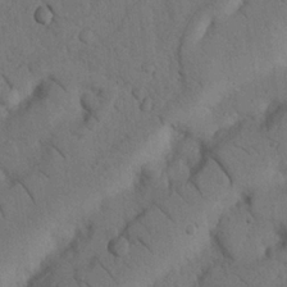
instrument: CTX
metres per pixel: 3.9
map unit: Nhu
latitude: 21.8206
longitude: -75.1214
